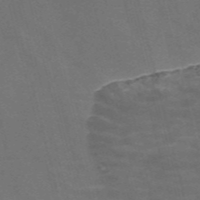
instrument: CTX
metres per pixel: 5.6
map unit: Nve
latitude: -57.8044
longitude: 64.7274
